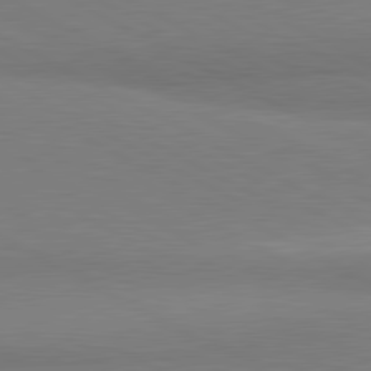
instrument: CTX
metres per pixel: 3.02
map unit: lApd
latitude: 81.1781
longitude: 158.5195
